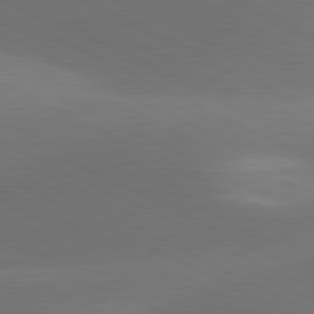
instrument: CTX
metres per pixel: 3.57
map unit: lApd
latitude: 81.1970
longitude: 127.0675
